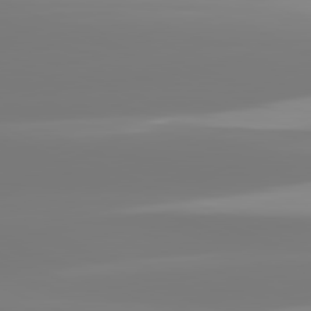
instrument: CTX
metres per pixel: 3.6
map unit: lApd
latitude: 81.7827
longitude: -149.9150
